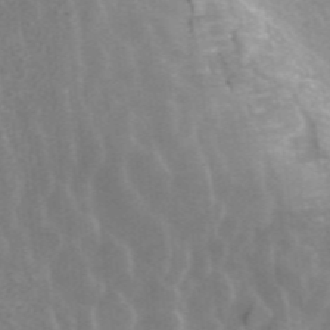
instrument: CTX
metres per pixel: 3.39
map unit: ANa
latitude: 43.2537
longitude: 26.2361
